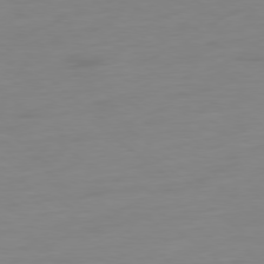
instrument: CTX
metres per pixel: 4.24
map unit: Ap
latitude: -78.9163
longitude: -66.6679
